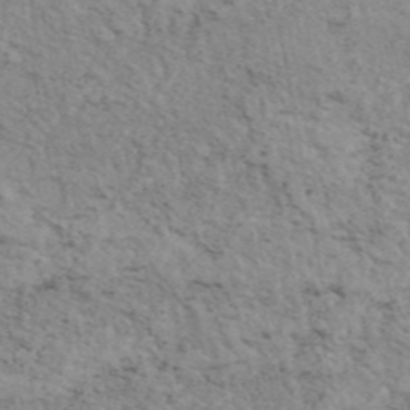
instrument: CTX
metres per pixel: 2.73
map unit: eAb
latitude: 44.2333
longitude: 113.6155
